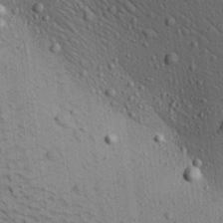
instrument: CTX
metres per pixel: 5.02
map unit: Aa
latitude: 22.1956
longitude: -138.8947
